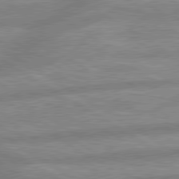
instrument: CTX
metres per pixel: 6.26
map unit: lApd
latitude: 80.0822
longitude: -165.6505
